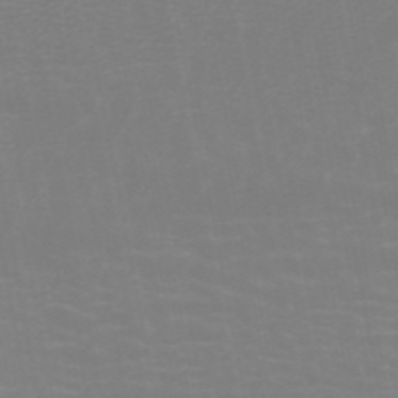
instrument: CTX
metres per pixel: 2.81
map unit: ANa
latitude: 45.1592
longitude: 29.1620
